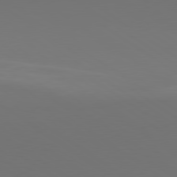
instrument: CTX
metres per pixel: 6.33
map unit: lApd
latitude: 79.7639
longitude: 158.4440
